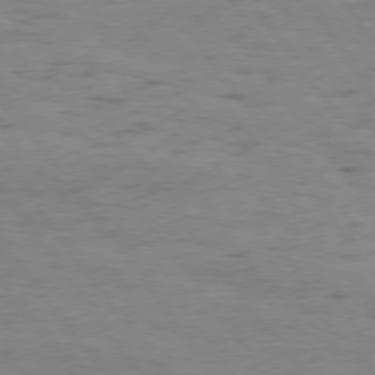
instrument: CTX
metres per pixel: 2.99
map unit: Hpe
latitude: 75.0836
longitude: -143.1214
